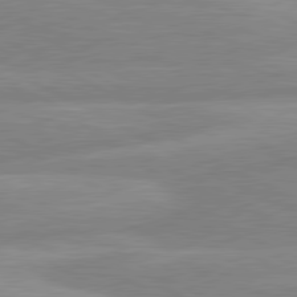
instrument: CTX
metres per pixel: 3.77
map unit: lApd
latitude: 80.5924
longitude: -168.8569
